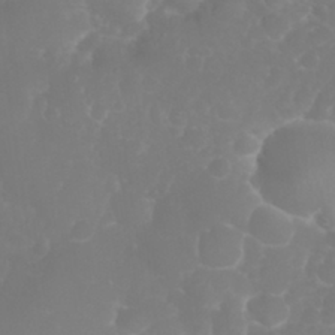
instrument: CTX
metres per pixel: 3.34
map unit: eHh
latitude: 30.9136
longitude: -65.2915
